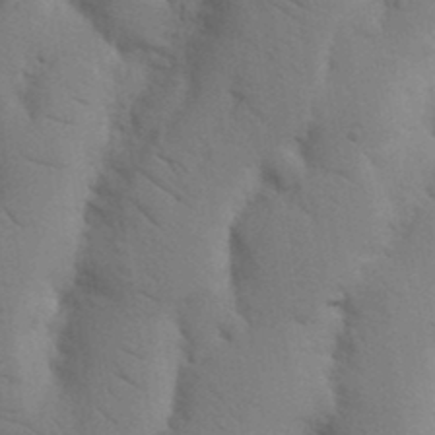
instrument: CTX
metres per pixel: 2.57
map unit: Nhu
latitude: 19.3859
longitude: -76.4601
